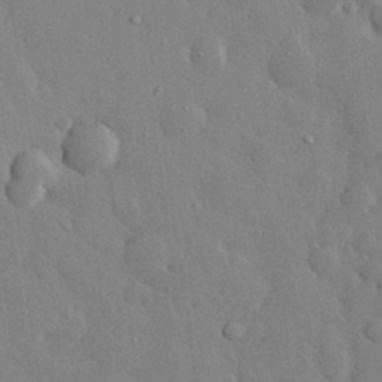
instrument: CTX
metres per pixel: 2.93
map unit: eHh
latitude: 28.5734
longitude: -78.9703
